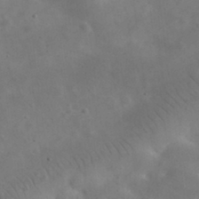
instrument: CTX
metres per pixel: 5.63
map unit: eHh
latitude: 25.9717
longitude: -67.5182
